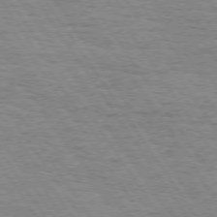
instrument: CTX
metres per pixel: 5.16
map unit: Hpe
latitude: 73.7450
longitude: -130.9325
